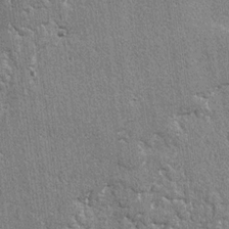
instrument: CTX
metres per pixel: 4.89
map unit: lAvf
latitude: -4.7841
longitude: -109.5182
